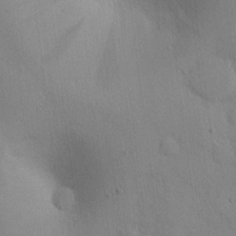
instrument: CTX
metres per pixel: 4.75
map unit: lAvf
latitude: 9.4427
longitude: 168.1794
